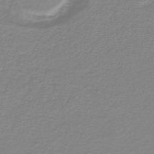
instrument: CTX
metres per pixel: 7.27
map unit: lHb
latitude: -41.6722
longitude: 62.5007
